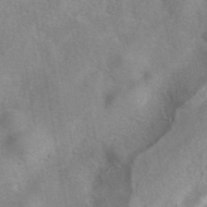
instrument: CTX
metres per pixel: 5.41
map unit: eAb
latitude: 41.0080
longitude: 104.1039
